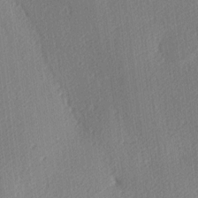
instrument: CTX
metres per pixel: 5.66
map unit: lAa
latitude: -9.4832
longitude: -127.5182
